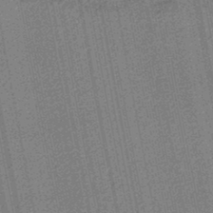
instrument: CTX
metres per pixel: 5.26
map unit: lHb
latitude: -45.9367
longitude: 68.6140
